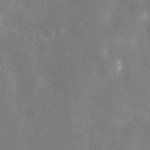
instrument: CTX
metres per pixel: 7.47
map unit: Hve
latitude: -31.3320
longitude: 93.6155
